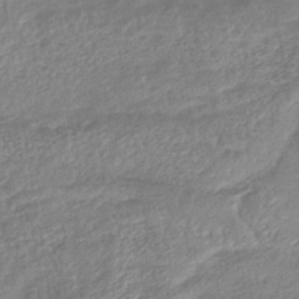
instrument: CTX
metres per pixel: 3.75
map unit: lHb
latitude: -42.5384
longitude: 81.6533
